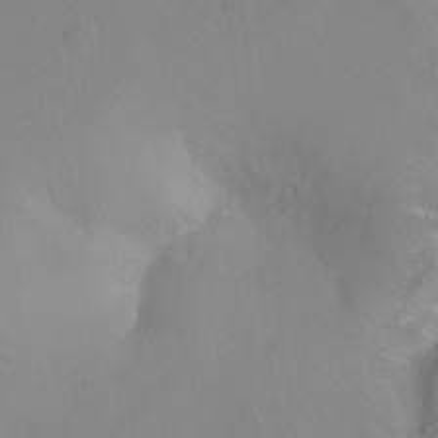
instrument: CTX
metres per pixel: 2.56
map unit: Ht
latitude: -9.2376
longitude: -36.7813
